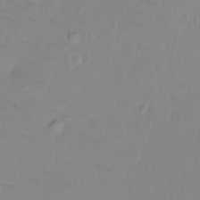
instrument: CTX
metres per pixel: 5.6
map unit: Ht
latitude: -9.3132
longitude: -35.9906
